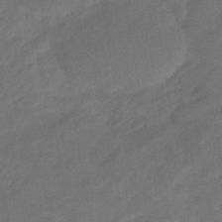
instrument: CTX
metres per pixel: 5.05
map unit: eHb
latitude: -47.6155
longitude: 85.5588
